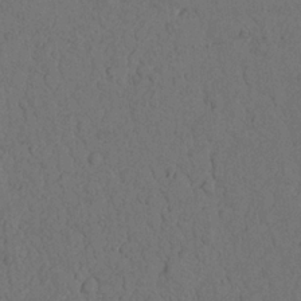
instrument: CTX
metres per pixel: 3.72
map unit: Nhu
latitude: 20.9703
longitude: -75.8017
